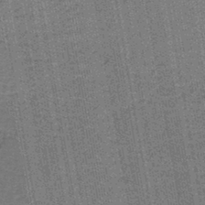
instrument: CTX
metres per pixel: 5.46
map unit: lHb
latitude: -44.7085
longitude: 57.7288
